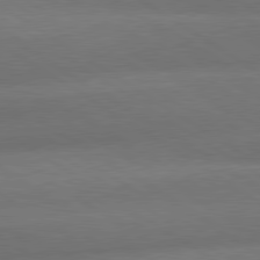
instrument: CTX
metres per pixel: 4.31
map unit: lApd
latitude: 79.8395
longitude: -154.5357
